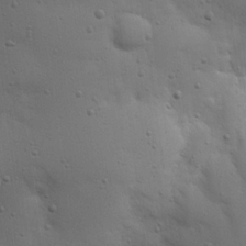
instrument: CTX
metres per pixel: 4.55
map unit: Nhu
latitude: 18.3089
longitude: -78.7624
